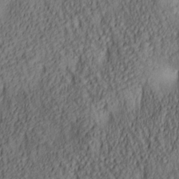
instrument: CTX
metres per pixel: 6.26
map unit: lAa
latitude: 5.5371
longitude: -116.8191
